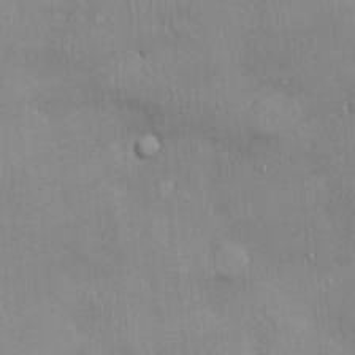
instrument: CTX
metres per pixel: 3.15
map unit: Ht
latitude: -2.7085
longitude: -14.7625
